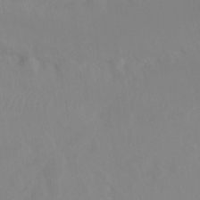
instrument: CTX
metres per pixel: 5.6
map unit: Ht
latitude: -15.3510
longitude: -52.5546
